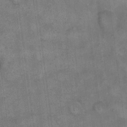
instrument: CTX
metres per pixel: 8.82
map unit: eHh
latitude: 13.6883
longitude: -65.3671
